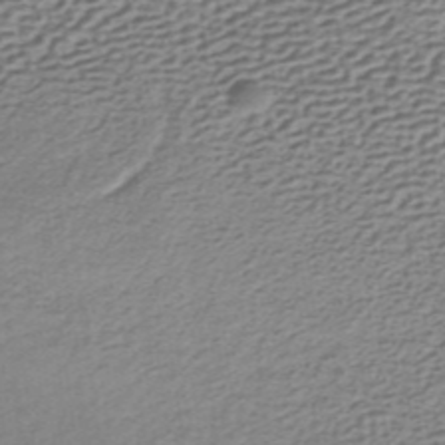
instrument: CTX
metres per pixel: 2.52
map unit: lHb
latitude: -35.2943
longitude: 60.3306
